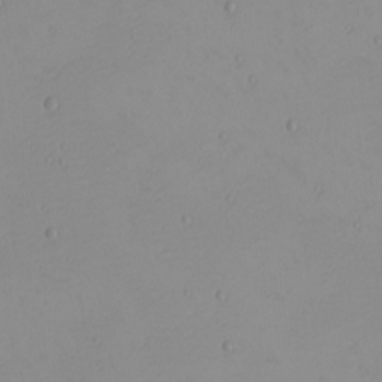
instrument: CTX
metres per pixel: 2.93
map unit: Nhu
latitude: -4.5573
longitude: -82.1955
